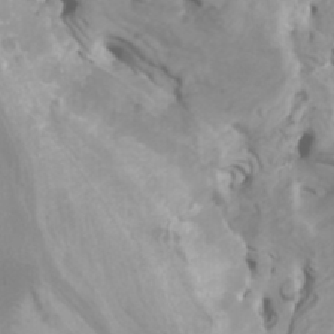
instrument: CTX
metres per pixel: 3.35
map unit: Htu
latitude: -6.0472
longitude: -76.5545
